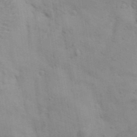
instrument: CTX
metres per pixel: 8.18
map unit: lAa
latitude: 19.1025
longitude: -138.7057
